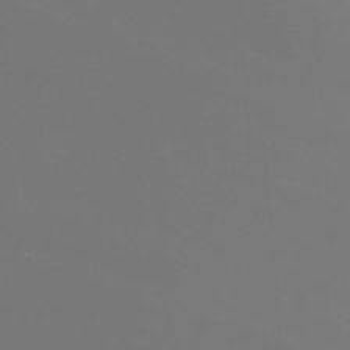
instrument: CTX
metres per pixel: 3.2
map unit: Htu
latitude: -11.7478
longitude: -72.9514
